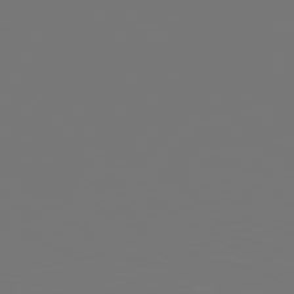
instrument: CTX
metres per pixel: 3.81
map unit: Hpe
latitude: 77.8961
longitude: -141.4993
